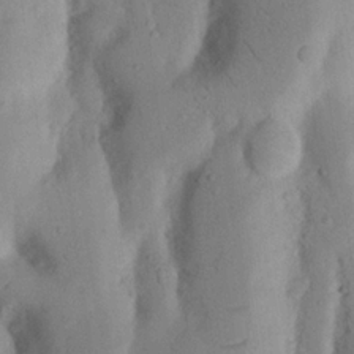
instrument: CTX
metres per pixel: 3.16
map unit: Nhu
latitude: 17.9717
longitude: -75.7450
